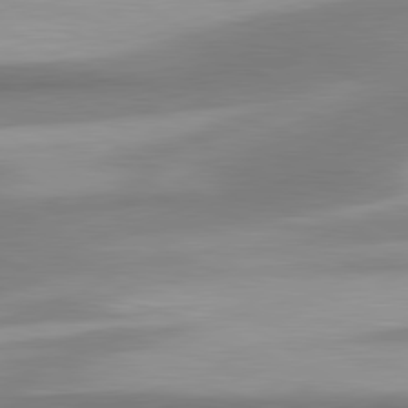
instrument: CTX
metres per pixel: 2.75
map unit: lApd
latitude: 80.5735
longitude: 175.7099
